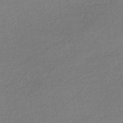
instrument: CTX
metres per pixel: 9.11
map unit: HNhu
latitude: -43.5966
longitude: 90.8786
